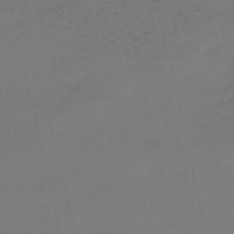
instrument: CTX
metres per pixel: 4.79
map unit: HNb
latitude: -55.5021
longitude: -38.9136
